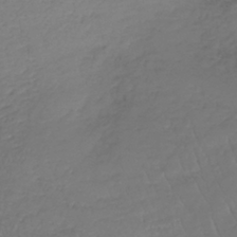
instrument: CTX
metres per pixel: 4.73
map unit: lHb
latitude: -39.6344
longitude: 69.8800
